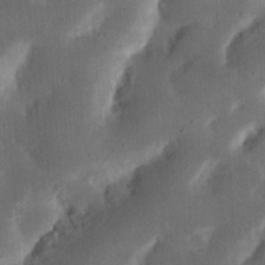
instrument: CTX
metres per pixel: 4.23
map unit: Nhu
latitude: 18.8380
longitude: -74.6679
